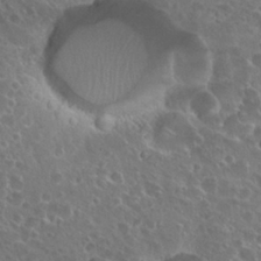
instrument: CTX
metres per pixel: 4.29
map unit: Nhu
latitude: 26.5735
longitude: -50.8191
